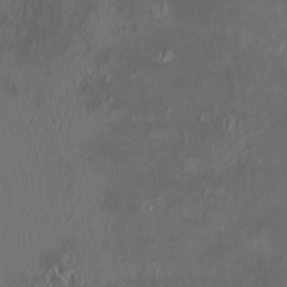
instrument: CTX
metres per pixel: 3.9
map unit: HNhu
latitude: 5.5938
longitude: 13.2565
